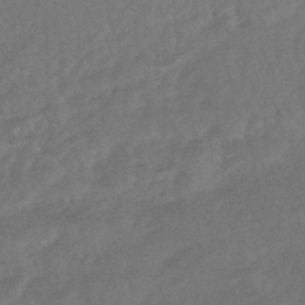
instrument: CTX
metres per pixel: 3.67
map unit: HNhu
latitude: -46.2550
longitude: 91.5399
